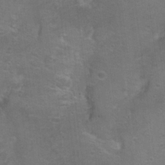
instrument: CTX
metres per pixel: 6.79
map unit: Hto
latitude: 17.7072
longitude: -38.6868
